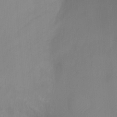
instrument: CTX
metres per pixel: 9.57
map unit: Ht
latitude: -10.5385
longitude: -29.3293
